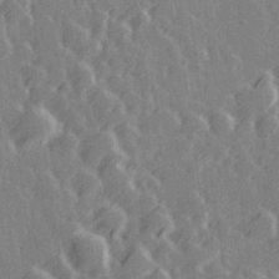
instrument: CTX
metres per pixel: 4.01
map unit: Hve
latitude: 27.4993
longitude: 145.9745
